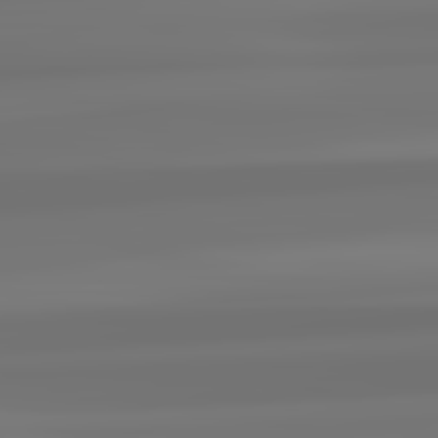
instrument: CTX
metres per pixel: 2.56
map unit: lApd
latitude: 82.7435
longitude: 171.1053
